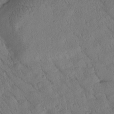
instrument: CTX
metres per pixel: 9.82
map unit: Htu
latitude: -1.0298
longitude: 174.9163
